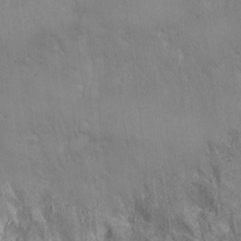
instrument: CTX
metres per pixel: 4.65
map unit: Hto
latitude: 17.1970
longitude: -59.6883
